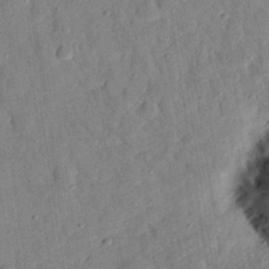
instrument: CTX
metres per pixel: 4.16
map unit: eHh
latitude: 27.1970
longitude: -77.0836
